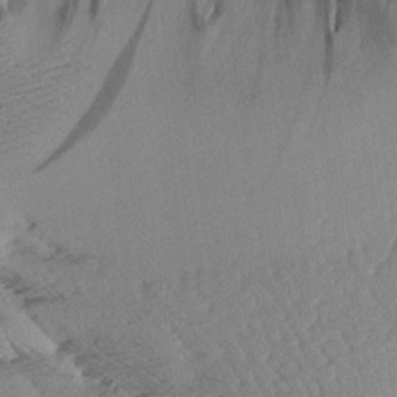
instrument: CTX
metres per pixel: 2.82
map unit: Aa
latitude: 11.1781
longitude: -127.5938
